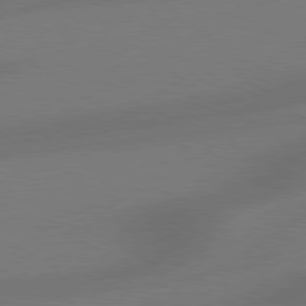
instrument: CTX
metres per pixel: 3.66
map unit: Hpe
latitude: 78.4601
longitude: -127.5938
